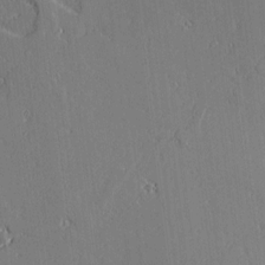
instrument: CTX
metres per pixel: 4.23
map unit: Aa
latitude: 10.1578
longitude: -129.7449
